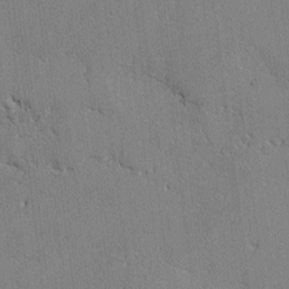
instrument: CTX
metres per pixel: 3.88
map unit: lAvf
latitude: -1.6155
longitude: -108.9891
